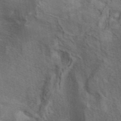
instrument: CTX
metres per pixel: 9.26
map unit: ANa
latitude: 42.0633
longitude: 16.3118
